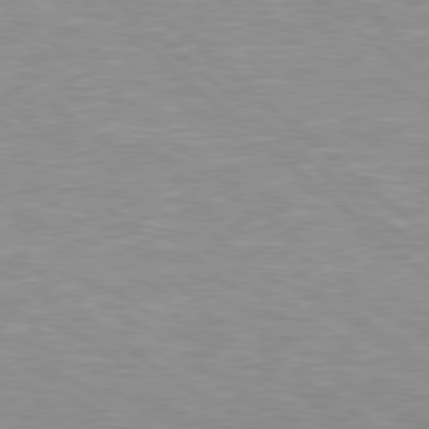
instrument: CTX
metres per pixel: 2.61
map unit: Hpe
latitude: 78.1956
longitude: 179.8989
